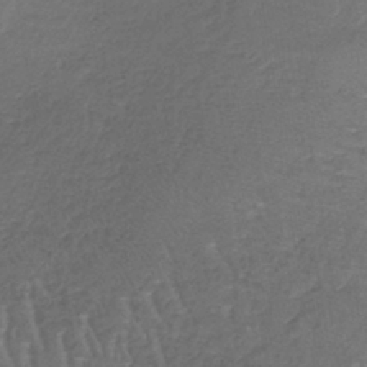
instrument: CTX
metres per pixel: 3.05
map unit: lHb
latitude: -37.9178
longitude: 61.5021
